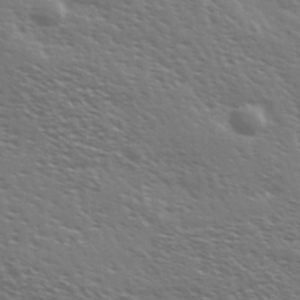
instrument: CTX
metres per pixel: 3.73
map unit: Ave
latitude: 37.3482
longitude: -109.3670
